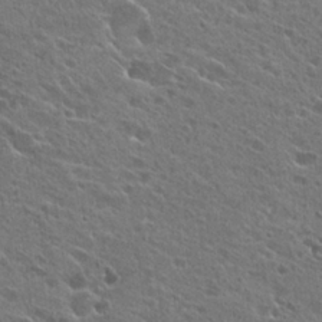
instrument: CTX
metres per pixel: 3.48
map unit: Hto
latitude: 26.3845
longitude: -44.5923
